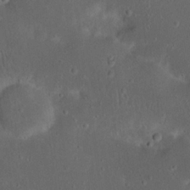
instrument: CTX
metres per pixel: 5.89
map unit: Nhu
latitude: 22.8380
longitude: -71.2348
